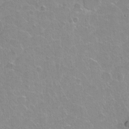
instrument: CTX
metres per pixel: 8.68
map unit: Hto
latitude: 2.1578
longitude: -32.6113
